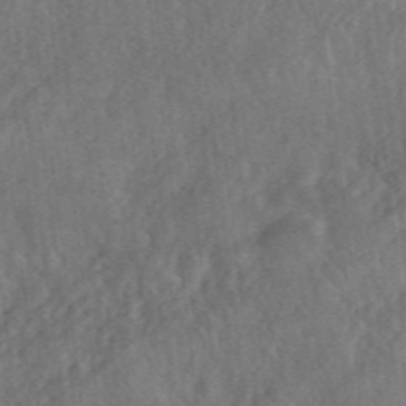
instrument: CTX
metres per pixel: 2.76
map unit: eHh
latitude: 39.7638
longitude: -56.0255
